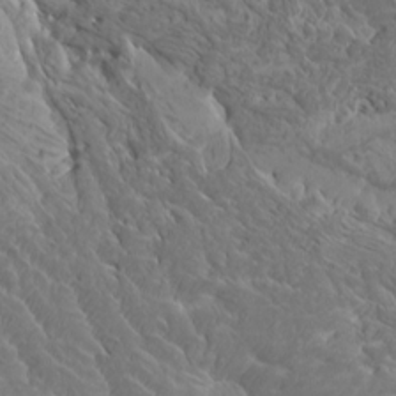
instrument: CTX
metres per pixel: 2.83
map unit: Htu
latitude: -8.5952
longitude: -64.8191
